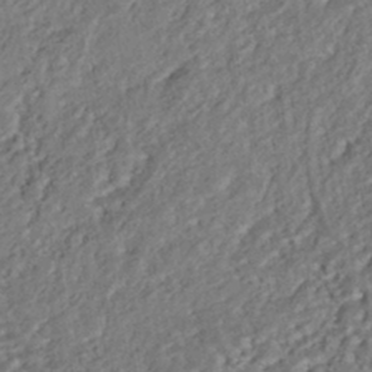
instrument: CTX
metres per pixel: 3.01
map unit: HNhu
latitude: -42.3117
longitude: 107.7856
